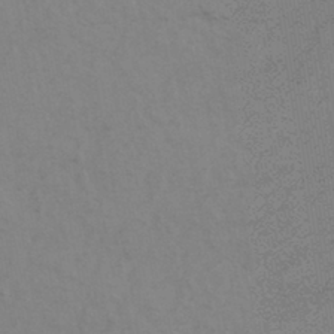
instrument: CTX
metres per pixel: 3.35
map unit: HNhu
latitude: -43.2942
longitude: 90.3684
